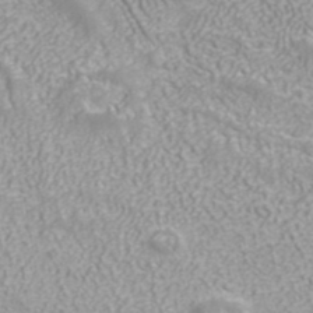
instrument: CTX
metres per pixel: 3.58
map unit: ANa
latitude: 40.4223
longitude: 24.7841
